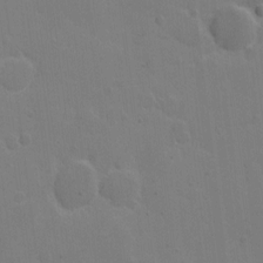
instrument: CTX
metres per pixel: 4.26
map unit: eHh
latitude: 6.8569
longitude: -66.0444
